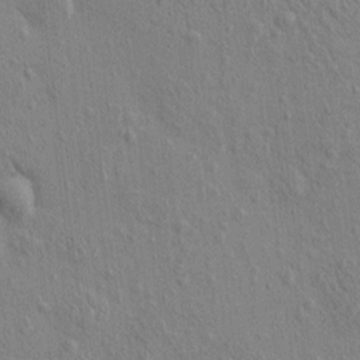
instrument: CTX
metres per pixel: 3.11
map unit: eHh
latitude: -0.5385
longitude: 18.2739
